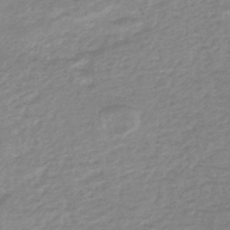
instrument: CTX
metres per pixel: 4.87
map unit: lHb
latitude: -44.3684
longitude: 69.3698
